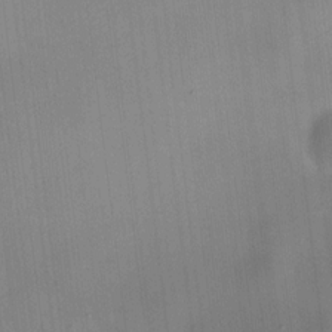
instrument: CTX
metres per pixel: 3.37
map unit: HNhu
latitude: 10.1767
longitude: 10.0850
